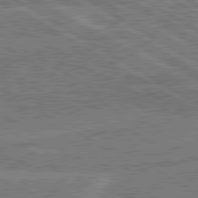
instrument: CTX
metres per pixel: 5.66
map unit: lApd
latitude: 80.4790
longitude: 119.9367
